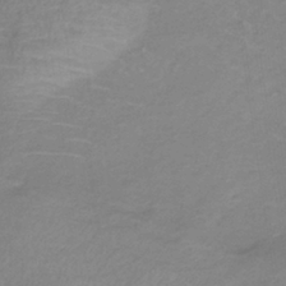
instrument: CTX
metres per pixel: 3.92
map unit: lHb
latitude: -37.6344
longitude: 73.4076
